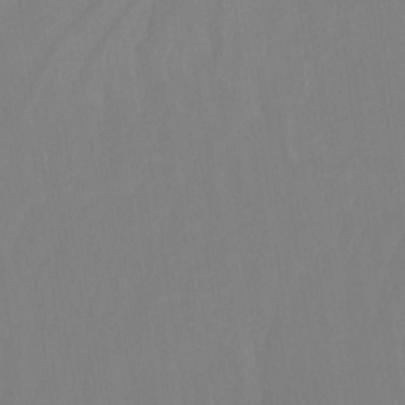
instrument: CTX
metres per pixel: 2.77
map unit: Nhu
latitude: -8.5952
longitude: -79.8773
